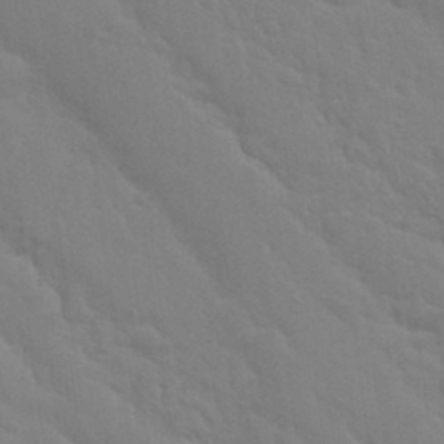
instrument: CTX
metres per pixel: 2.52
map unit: Nhu
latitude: 28.3845
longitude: -54.5357
